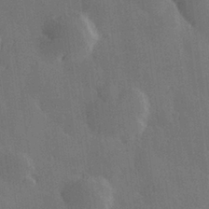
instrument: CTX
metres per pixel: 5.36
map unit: Hve
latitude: 28.1011
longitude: 145.9178
